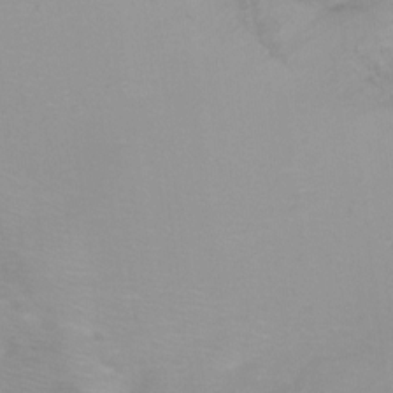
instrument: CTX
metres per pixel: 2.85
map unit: Ht
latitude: -6.7274
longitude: -33.7450
